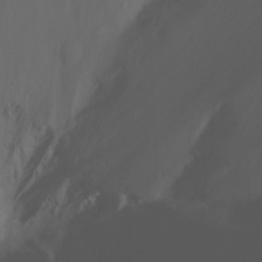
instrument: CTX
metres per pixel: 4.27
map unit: Nhu
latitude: -7.4832
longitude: -71.4237
